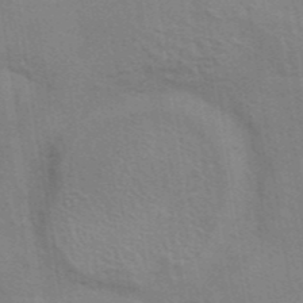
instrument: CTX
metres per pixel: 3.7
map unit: eAb
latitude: 43.1403
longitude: 112.3495
